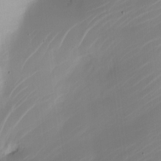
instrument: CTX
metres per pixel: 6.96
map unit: Nhe
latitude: -19.5399
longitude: 144.1795
